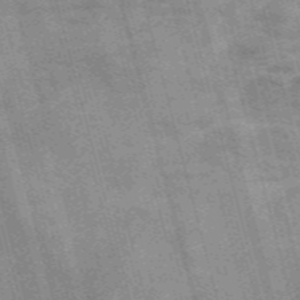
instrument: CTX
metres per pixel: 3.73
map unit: Nve
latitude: -59.1431
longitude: 65.3510
